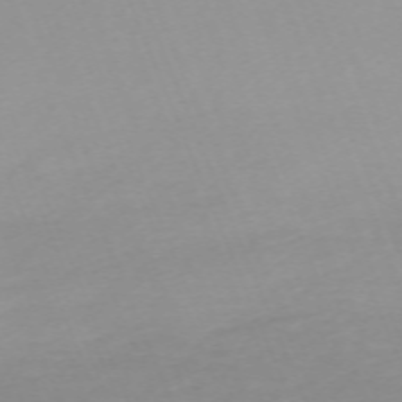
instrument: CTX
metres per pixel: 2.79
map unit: Nhu
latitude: -67.9178
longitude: 38.3873
